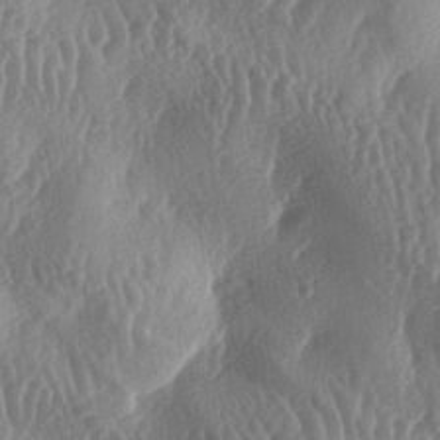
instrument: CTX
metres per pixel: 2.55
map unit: lAa
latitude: -6.1605
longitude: -128.6112
